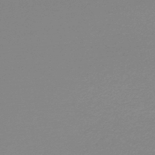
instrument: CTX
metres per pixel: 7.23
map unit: lHb
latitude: -45.3132
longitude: 62.8786
